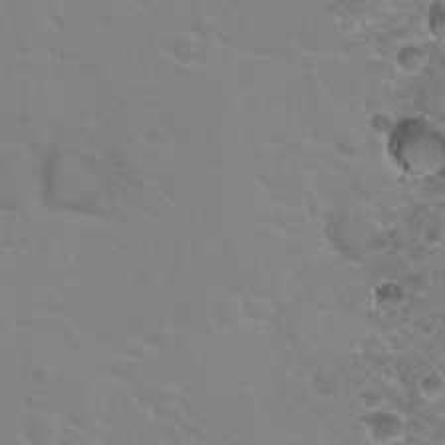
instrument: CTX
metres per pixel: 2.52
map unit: Hto
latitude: 20.1578
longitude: -33.0647
